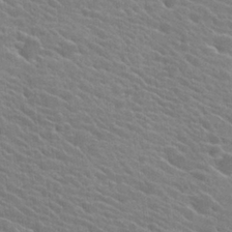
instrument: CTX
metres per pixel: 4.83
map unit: Hto
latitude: 25.1025
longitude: -40.9324
